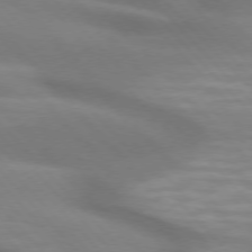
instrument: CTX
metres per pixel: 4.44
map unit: lApd
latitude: 74.9136
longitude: -61.4048
